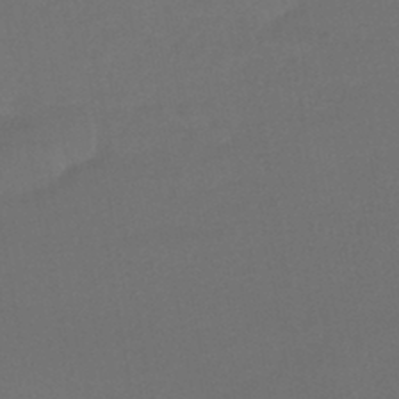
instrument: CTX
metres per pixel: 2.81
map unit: HNhu
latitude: -44.0283
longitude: 93.7100
